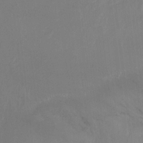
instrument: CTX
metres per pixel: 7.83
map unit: Nhu
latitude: -15.3888
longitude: -57.3670
